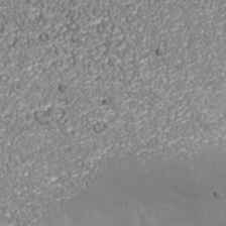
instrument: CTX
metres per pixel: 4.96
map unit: Nhu
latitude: -38.9353
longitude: -84.2334
